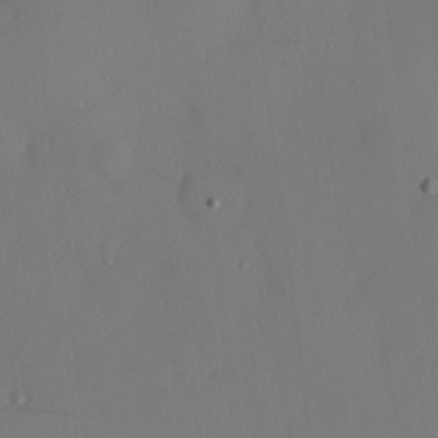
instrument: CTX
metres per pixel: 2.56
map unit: Hve
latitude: 13.4616
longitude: -90.9136
